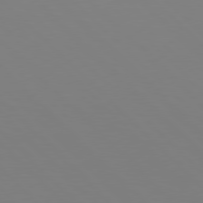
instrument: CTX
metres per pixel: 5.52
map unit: Hpe
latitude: 77.4993
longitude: -167.7071
